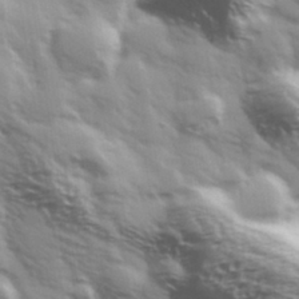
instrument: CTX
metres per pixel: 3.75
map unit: Hve
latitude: 32.4223
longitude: 150.1039
